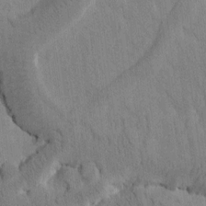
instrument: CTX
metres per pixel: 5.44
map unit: Htu
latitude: -1.3321
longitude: 174.4251
